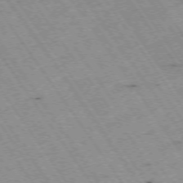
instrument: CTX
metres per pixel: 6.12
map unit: Hpe
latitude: -74.1606
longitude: 1.8801
